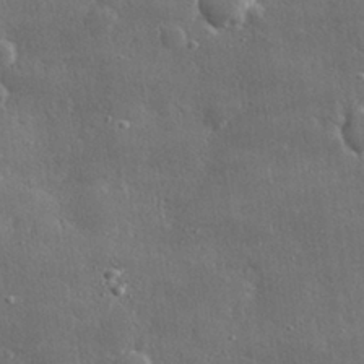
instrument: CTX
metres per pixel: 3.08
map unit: lHvf
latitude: 31.5560
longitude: -90.6679
